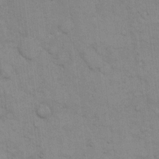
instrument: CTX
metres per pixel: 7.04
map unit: eHh
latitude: 15.6127
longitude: -66.1766
